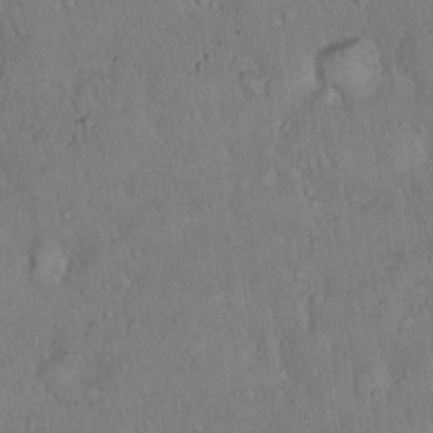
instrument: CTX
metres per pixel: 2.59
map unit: Hto
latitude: 16.3089
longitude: -59.1214
